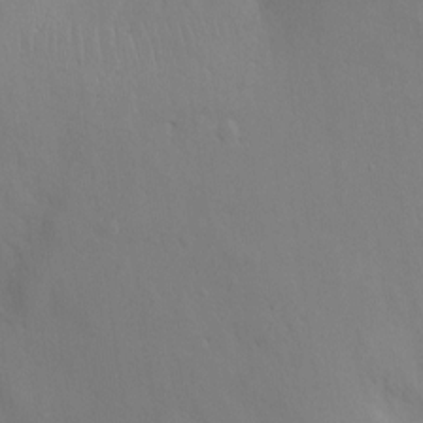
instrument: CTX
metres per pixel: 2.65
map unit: Ht
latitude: -2.7463
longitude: -24.3278
